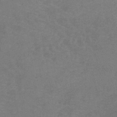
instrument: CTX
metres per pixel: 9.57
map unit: lHb
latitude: -40.6518
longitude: 66.3117
